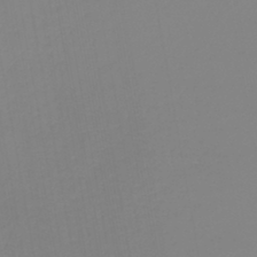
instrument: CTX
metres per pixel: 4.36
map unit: lHb
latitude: -44.0661
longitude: 60.8408
